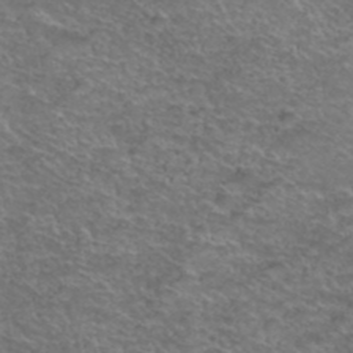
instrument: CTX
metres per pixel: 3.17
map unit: Hto
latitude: 39.2159
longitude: -43.4049
